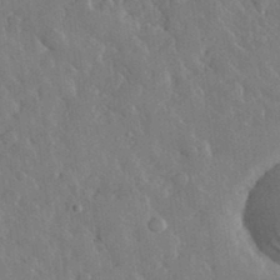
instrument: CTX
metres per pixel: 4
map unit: lHvf
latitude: 32.9136
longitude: -86.1389
